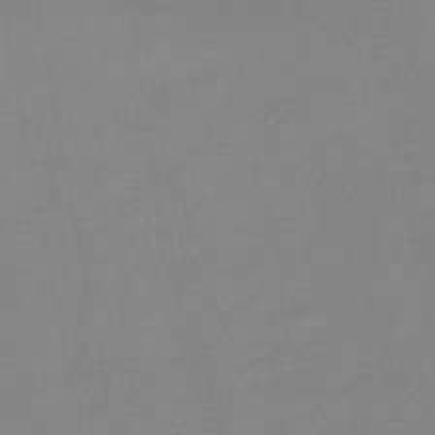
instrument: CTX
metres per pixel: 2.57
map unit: eHb
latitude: -48.4440
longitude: 87.7100
